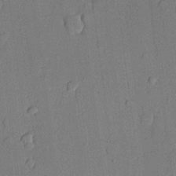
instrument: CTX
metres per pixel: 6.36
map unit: lHvf
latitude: 20.7813
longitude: 144.5952
